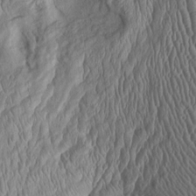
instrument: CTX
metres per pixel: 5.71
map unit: Htu
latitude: -5.5588
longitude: 153.0675
